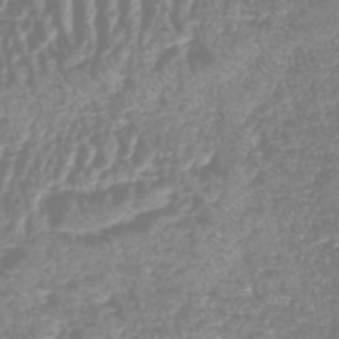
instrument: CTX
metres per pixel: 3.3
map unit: HNhu
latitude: -48.5196
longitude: 29.0109
